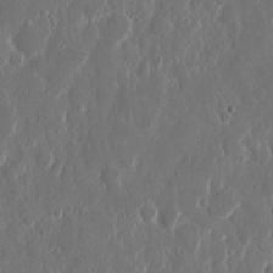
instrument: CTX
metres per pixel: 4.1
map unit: eHh
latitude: 11.8395
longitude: -71.1970
